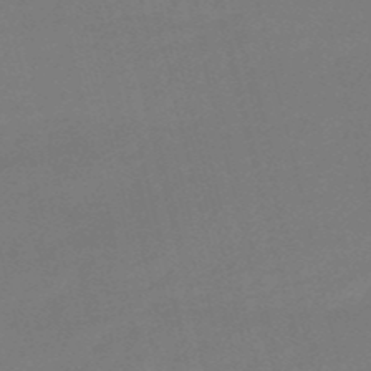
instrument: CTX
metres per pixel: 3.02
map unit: HNb
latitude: -50.9542
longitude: -41.6882
